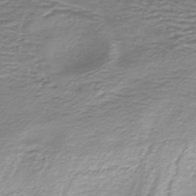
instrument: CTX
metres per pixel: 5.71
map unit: Nhe
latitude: -45.0675
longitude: 152.8219
